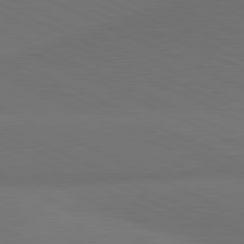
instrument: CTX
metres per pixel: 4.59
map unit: lApd
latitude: 81.2537
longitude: 137.4832
